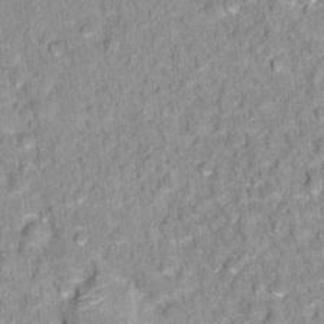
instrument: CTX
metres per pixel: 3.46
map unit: Hto
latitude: 16.3845
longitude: -36.4223
